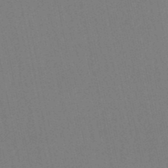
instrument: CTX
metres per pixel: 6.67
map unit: eHb
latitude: -50.3495
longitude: 69.4454
